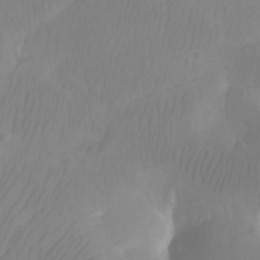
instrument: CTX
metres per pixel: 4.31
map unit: Aa
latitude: -12.5763
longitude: -67.7827
